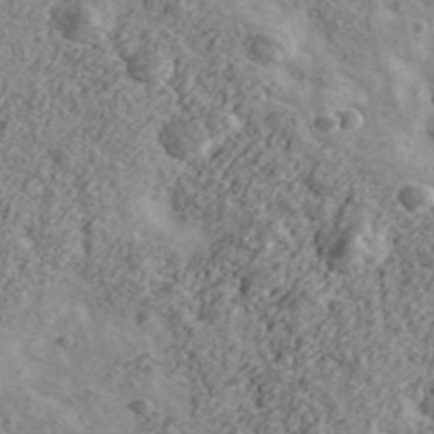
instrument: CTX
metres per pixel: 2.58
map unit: Ave
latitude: 43.1403
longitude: -111.4049
